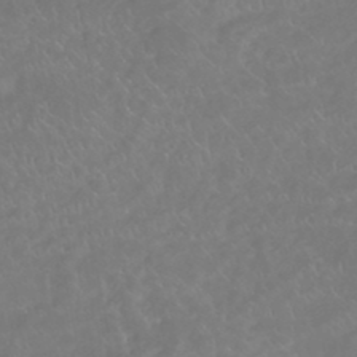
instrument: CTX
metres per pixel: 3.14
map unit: HNhu
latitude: -46.9730
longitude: 29.6911
